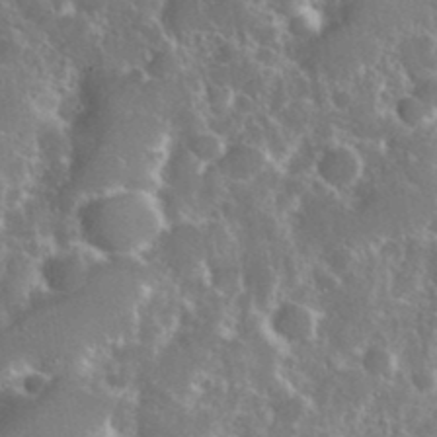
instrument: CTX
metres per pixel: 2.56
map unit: eHh
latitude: 37.1592
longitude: -60.8380
